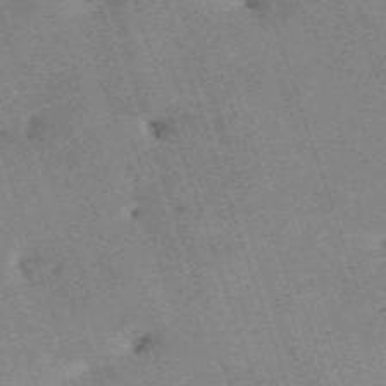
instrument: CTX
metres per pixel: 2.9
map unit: HNb
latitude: -54.0283
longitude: -48.2522
